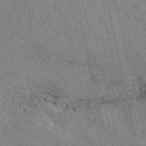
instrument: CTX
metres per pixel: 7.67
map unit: eAb
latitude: 50.2144
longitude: 113.7667
